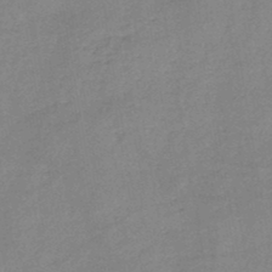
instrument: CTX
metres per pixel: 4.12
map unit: HNb
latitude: -46.1605
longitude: -38.0633
